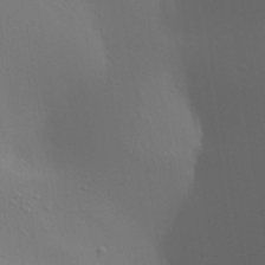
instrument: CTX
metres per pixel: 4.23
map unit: Aa
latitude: 24.1199
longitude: -136.4601
